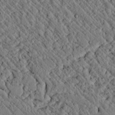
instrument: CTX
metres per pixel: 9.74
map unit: lAvf
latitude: 7.0836
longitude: 159.0675
